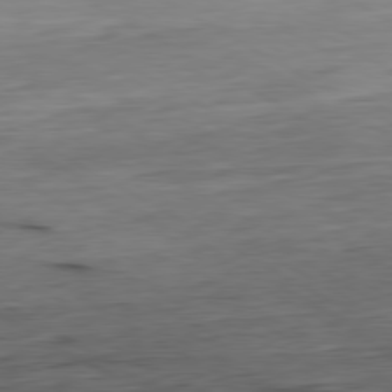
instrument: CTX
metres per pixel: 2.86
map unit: Hpe
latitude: -80.5952
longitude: 20.6329
